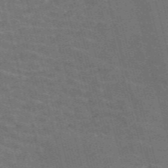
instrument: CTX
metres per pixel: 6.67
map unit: Nve
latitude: -58.7841
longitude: 62.3495
